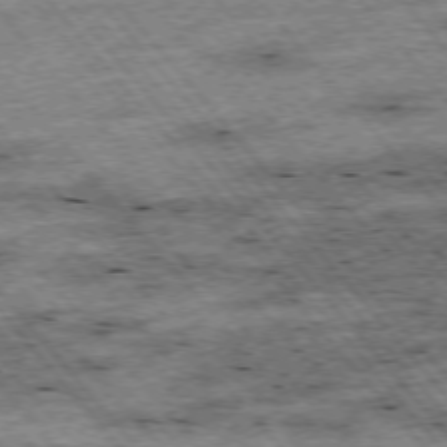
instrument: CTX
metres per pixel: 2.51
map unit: Hpe
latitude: -76.0661
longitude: -21.3671
